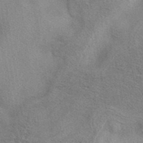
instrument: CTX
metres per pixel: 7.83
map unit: eAb
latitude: 40.6868
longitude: 104.0661
